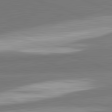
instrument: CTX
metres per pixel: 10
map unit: lApd
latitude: 82.2900
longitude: 149.6344
